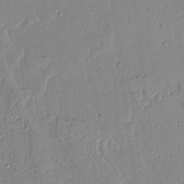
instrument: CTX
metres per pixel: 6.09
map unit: Aa
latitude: 10.7435
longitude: -129.0647
